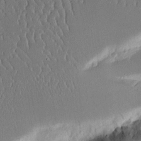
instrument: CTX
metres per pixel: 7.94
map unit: Aa
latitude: 12.0822
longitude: -126.9325
